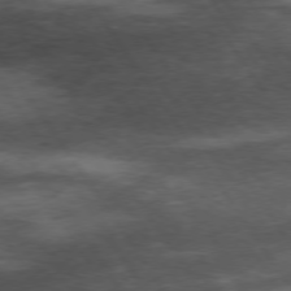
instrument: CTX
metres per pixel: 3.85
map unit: Hpe
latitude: 74.0444
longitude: -142.6302
